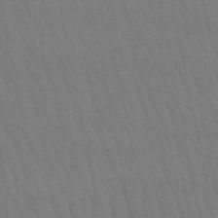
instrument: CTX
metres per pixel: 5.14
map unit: lHb
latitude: -50.4062
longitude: 70.6708
